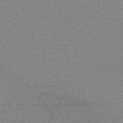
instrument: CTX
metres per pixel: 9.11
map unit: lHb
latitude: -42.5384
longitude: 75.1620
